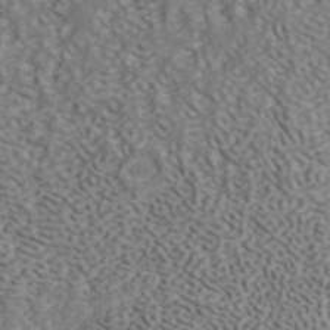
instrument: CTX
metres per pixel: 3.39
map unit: ANa
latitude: 40.7624
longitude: 53.9556
